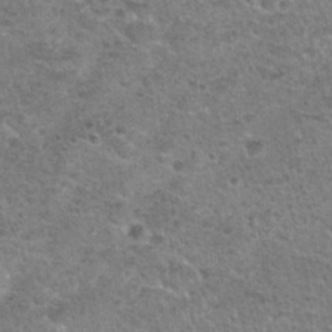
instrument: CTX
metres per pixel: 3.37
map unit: Nhu
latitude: 28.2900
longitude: -49.4993
